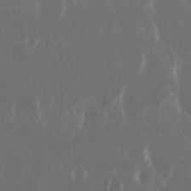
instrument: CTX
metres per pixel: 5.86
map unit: Nhu
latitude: 29.4993
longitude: -57.8772
